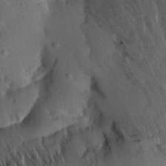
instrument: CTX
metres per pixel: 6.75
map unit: Aa
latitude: 13.3860
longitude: -140.9891
